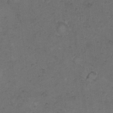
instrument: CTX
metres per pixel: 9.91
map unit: Hto
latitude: 9.5938
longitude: -60.4601
